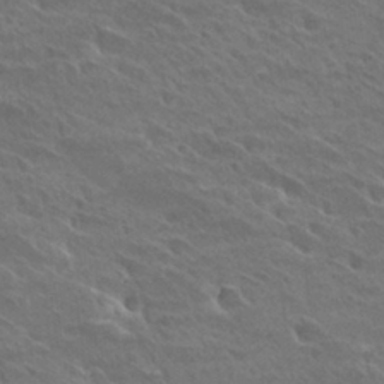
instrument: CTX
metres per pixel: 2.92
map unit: Hto
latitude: 28.5546
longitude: -39.9150
